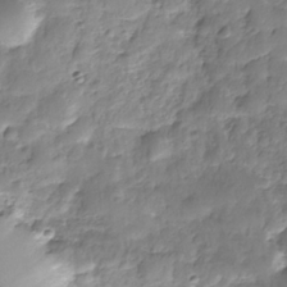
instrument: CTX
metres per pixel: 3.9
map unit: Nhe
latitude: -36.0283
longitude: -178.5546
